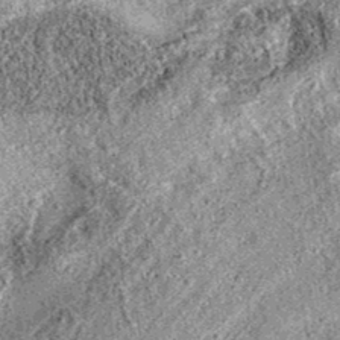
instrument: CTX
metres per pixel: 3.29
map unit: eAb
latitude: 36.4790
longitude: 111.9367
